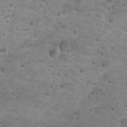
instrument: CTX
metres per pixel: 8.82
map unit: Hto
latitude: 25.0836
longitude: -49.6883
